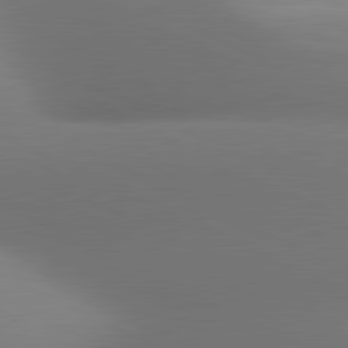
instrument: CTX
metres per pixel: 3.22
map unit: lApd
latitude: 81.0080
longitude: 131.7477
